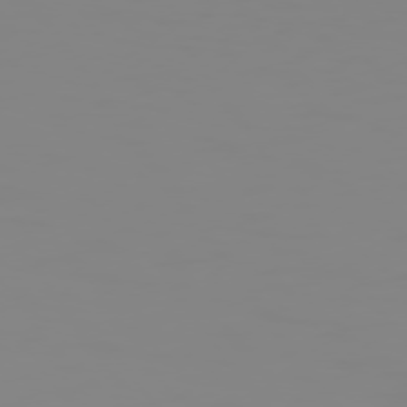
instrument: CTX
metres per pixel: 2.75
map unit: Hpe
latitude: 74.3278
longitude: -126.4979
